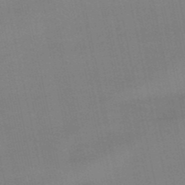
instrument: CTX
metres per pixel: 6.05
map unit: eHb
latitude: -50.1417
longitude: 73.2187
